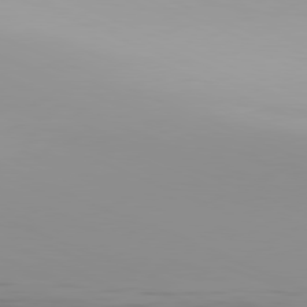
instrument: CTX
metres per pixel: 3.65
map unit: Hpe
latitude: -82.0472
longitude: 16.2173
